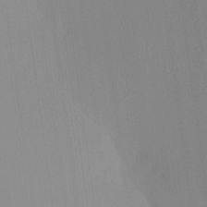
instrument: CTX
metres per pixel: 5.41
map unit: Aa
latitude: 25.0080
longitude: -137.3482
